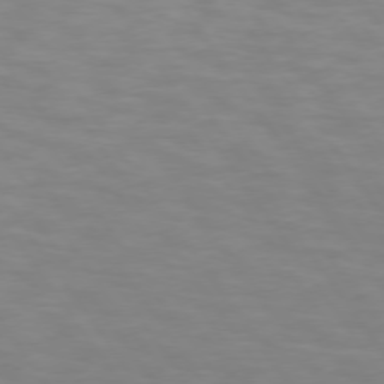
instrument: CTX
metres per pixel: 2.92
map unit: lApd
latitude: 74.5924
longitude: -48.4601
